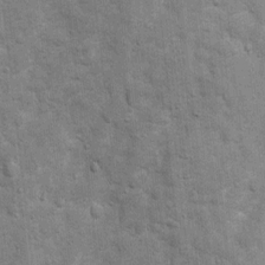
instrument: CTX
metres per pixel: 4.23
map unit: Ht
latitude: 4.0444
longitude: -22.5924
